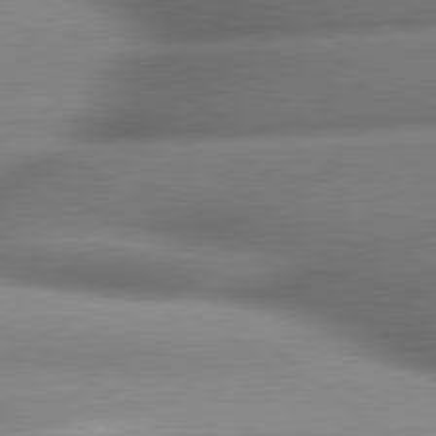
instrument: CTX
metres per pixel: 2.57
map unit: lApd
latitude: 79.8961
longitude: -163.8017
